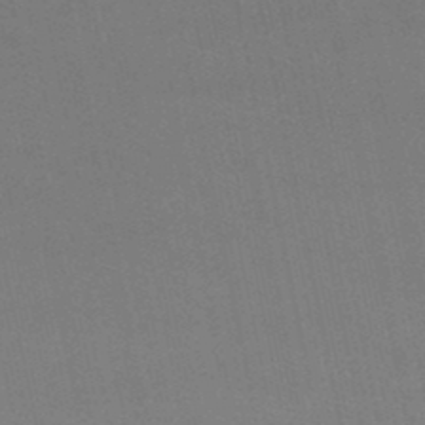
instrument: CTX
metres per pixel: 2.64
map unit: lHb
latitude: -46.9541
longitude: 58.6896
